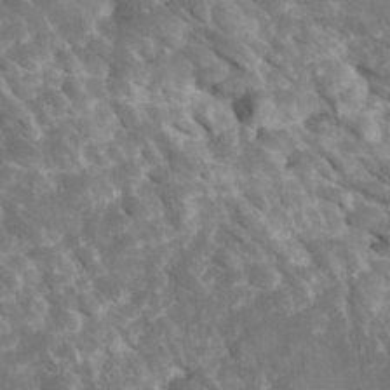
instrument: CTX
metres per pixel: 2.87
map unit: Htu
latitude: 2.4034
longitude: 142.1038
